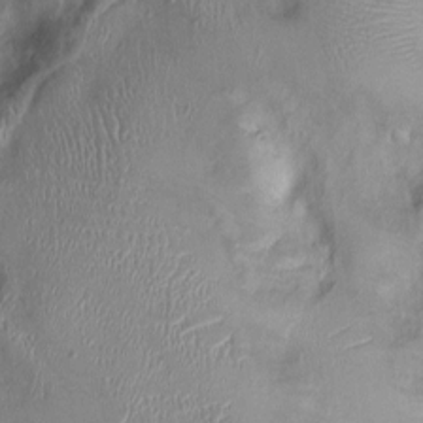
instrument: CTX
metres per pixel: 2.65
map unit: Ht
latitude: -1.0298
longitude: -13.5938
